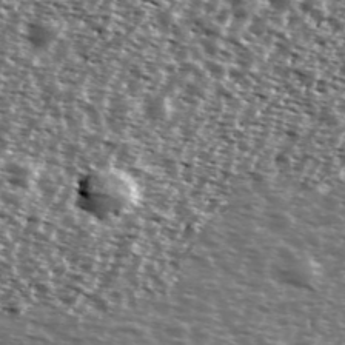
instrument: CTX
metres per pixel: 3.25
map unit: Ave
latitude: 38.9891
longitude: -111.9150
